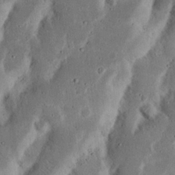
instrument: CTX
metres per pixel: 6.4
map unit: Nhu
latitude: 18.1577
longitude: -74.8758
